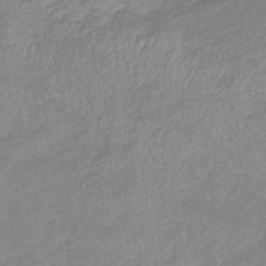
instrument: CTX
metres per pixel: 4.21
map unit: eHb
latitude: -35.5966
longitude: 73.6533
